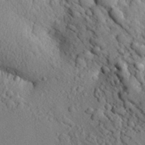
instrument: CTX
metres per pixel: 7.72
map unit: Aa
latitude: 21.6694
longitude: -150.1011
